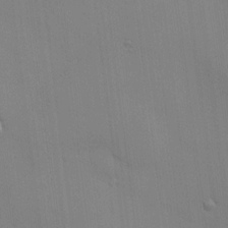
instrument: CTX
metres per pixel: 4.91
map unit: HNhu
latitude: 13.5560
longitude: 11.4643
